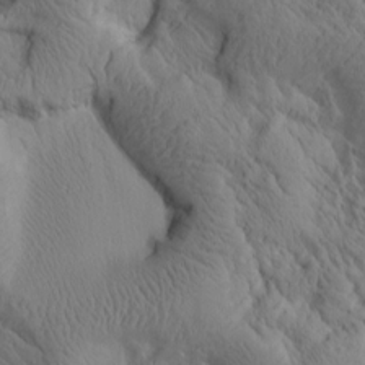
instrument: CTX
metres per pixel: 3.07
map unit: Htu
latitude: 1.3481
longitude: 175.1809
